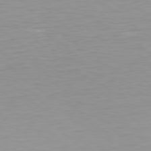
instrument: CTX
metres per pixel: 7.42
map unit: Hpe
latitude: 78.5546
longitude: -140.9135
